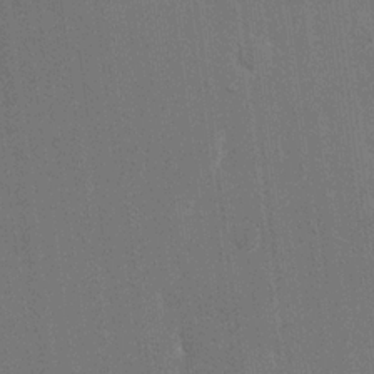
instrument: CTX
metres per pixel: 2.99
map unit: eHh
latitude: 19.6694
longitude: -68.3656
